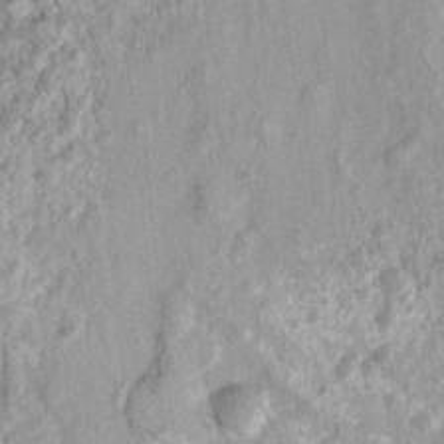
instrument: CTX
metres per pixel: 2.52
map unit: Nhu
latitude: 4.7624
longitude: -18.1955
